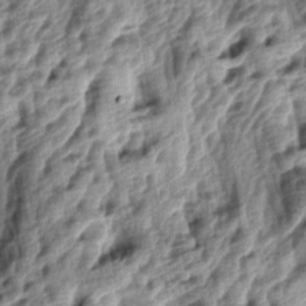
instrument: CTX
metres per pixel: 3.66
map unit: lAa
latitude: -5.3887
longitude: -124.0444
